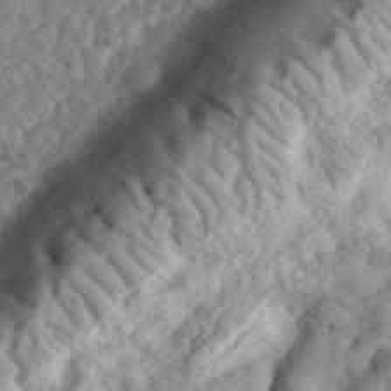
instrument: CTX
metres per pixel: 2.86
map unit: eHh
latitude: 35.8016
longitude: -79.2159
